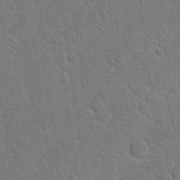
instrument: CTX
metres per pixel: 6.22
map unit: Hto
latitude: 19.8016
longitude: -51.1403
